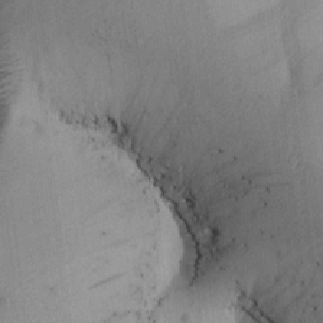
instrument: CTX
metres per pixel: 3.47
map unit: Htu
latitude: -0.4440
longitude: 173.5588
